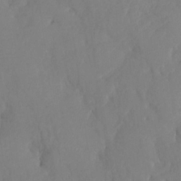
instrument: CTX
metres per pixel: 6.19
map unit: HNhu
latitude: -24.1039
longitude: 49.5777
